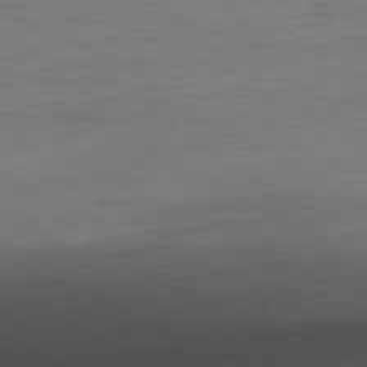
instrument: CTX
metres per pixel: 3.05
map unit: Ap
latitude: -80.5007
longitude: -81.9339
